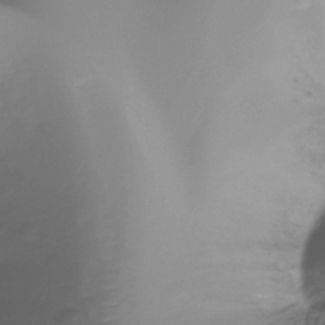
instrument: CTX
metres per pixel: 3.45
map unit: Ht
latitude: -16.2362
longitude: -45.1025
